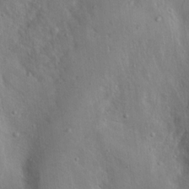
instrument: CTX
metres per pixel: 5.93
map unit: Nhu
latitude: 12.1200
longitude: -26.9892
